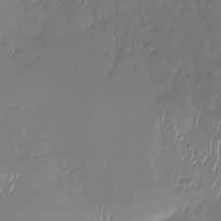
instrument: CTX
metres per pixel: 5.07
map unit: Nhu
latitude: -27.6343
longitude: -59.0081
